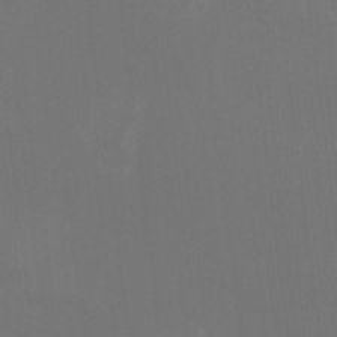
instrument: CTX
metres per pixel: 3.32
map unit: Htu
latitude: -13.7667
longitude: -48.9325
